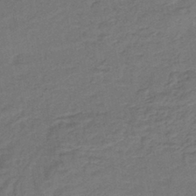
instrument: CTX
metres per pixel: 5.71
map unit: lHb
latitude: -39.5777
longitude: 58.4628
